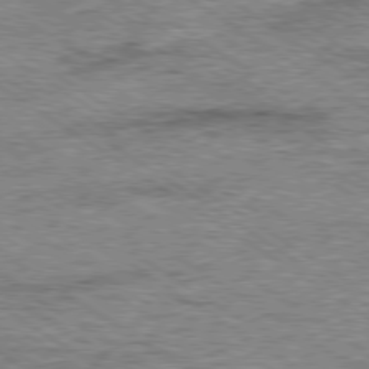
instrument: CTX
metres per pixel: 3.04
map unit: Ap
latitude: -79.8611
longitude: -78.9136
